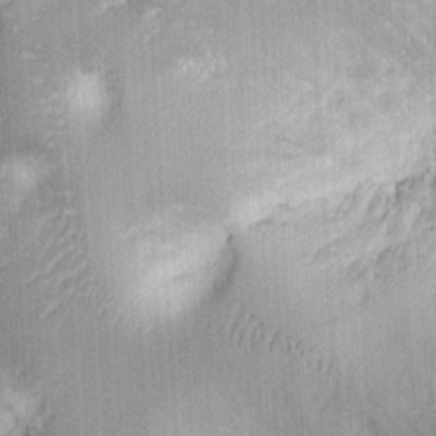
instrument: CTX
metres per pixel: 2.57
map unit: Ht
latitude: 7.5560
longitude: -75.7639
